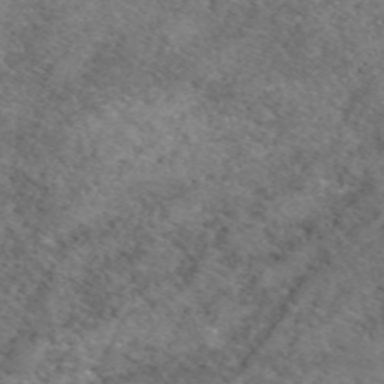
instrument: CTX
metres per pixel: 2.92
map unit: eAb
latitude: 50.1200
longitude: 106.6519
